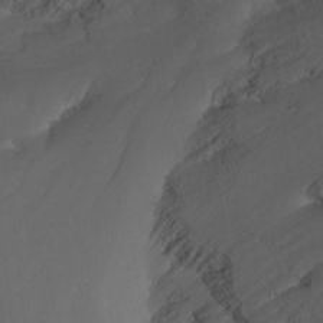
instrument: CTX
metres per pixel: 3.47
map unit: Nhu
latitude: -13.0864
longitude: -64.5357
